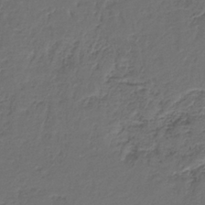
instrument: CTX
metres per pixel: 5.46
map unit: HNb
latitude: -35.9367
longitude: 58.6140
